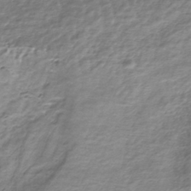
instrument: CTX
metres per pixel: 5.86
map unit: HNhu
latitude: -40.4251
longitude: 109.1998
